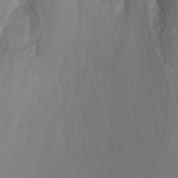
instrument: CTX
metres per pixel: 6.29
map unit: Ht
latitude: -2.2172
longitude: -33.5560
